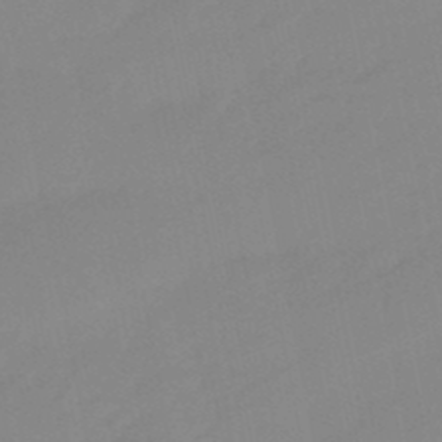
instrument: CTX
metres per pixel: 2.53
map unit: lHb
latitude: -48.7652
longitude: 80.6141
